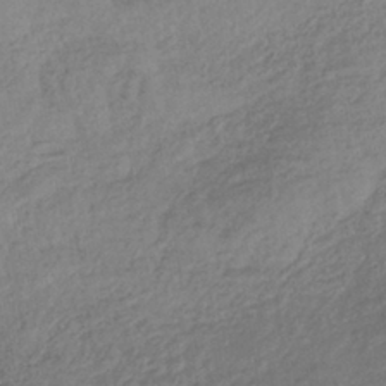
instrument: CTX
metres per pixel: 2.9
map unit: lHb
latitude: -37.6532
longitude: 68.6329
